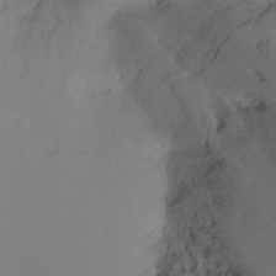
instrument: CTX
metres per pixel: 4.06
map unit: Ht
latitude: -9.5021
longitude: -31.6694
